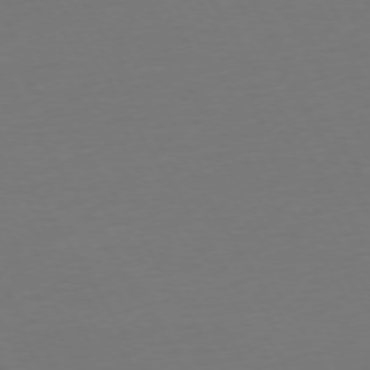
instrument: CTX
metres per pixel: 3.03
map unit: Ap
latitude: -75.0109
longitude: -68.8191
